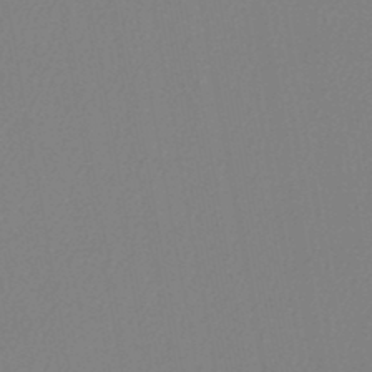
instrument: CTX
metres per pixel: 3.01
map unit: lHb
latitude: -45.7667
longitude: 74.4062
